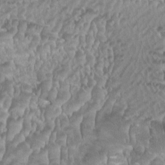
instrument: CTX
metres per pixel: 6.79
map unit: HNhu
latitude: -1.5022
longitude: -0.1955
